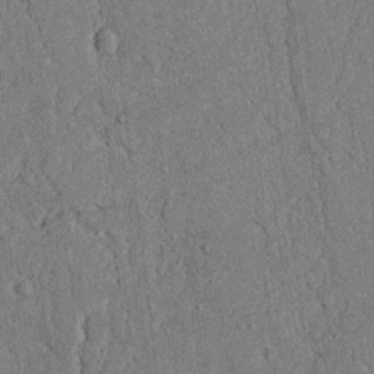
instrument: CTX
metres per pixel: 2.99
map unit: lAvf
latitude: 5.1025
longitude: 169.4643
